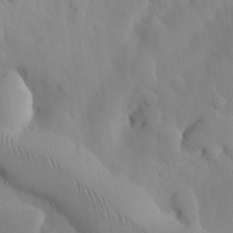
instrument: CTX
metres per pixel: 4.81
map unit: Nhu
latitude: 26.4979
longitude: -72.3846
